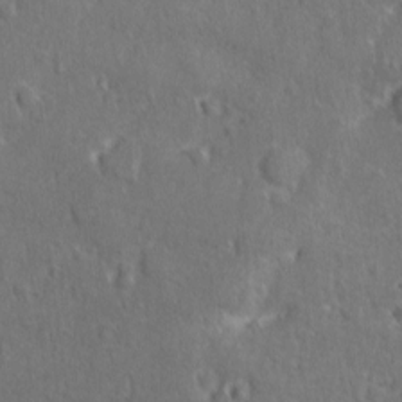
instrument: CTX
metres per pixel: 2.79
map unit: Ave
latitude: -9.1053
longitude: -119.2726
